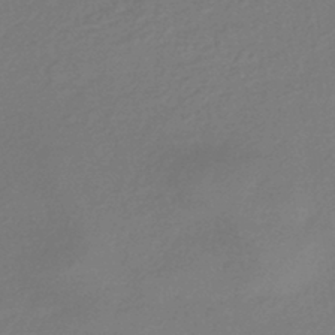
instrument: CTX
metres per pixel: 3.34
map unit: HNhu
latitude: -43.2375
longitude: 89.5966
